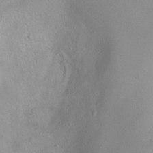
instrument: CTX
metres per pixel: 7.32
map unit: Ht
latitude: -0.4440
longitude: -45.2348
